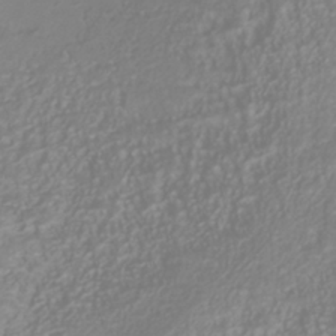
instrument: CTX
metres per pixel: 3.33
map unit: Nhu
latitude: -41.2565
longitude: -84.4223
